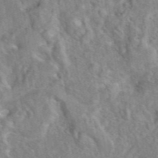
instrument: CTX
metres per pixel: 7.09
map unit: eAb
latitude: 45.1403
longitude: 116.7463
